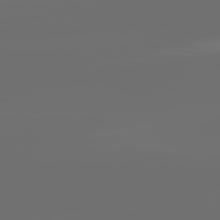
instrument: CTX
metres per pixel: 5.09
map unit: lApd
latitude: 82.0822
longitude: -152.2712
